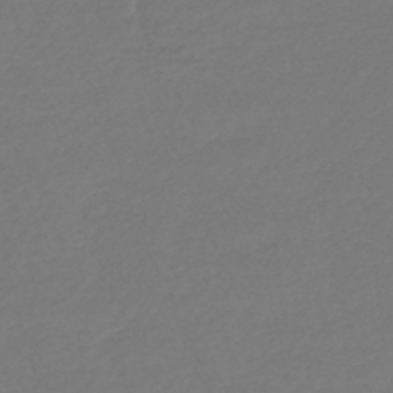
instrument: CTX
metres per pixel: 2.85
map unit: lHb
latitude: -42.9919
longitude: 78.0283
